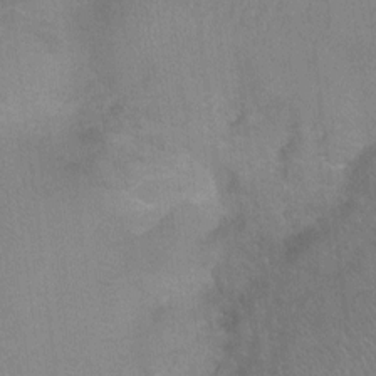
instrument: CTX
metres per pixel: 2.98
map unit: Ht
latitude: -1.4077
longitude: -33.3671
